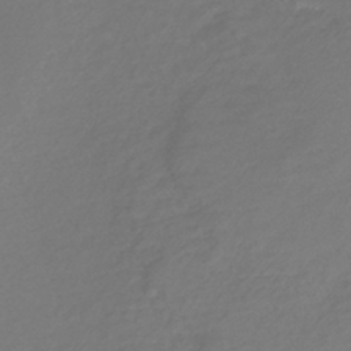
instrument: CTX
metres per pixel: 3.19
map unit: lHb
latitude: -42.7085
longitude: 70.1228
